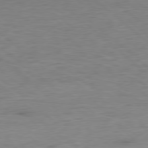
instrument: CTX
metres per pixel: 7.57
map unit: Hpe
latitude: -79.1053
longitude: 12.4251
